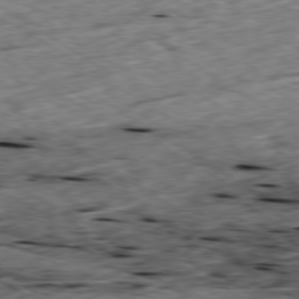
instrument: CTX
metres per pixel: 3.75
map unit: Ap
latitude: -79.5777
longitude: -90.2145
